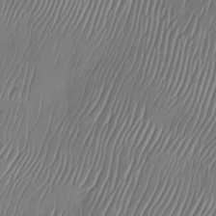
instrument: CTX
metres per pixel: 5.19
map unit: Nhu
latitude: -27.7477
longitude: -64.6868
